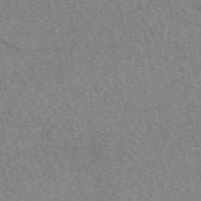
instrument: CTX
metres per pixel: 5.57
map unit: eAb
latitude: 49.8583
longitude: 116.6707
